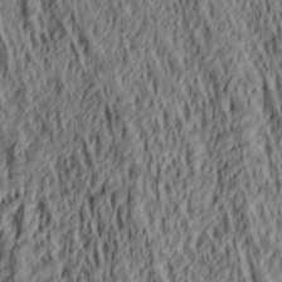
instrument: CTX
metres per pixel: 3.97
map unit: lAa
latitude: 5.1781
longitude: -115.0080
